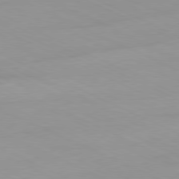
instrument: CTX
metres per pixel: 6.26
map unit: Ap
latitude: -81.0676
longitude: -93.8016
